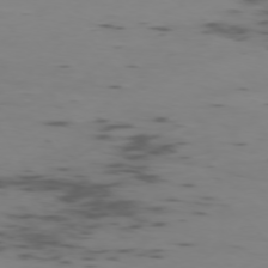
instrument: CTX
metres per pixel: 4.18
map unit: Ap
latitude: -76.1039
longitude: -66.9135
